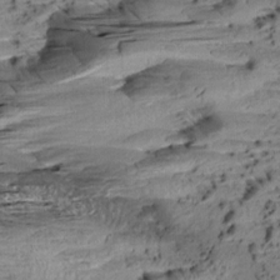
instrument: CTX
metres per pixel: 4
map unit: Aa
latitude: 8.8569
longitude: -140.6679
